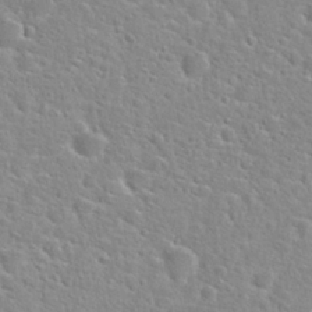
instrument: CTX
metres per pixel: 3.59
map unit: Hto
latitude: 25.0458
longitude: -48.0633
